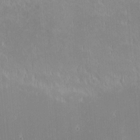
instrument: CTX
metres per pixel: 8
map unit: eHh
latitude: -2.2550
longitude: -85.1781
